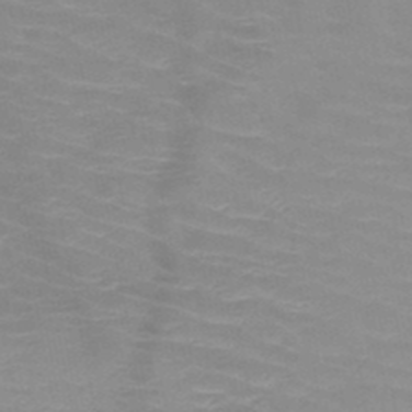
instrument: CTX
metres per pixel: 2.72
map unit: HNb
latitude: -48.2740
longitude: -46.5546
